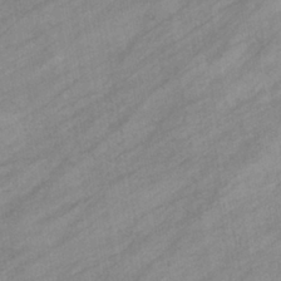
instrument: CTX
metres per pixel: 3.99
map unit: eHb
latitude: -39.1998
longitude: 82.0661
